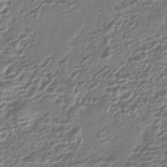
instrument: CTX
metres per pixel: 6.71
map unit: HNhu
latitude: -43.4832
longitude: 99.4832
